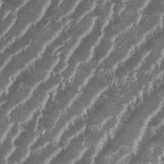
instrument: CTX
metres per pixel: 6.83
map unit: eHh
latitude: 35.1970
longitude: -136.1200
